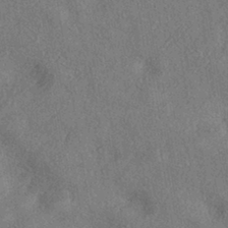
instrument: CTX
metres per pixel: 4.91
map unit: eHh
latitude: -41.7477
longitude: 120.9541
